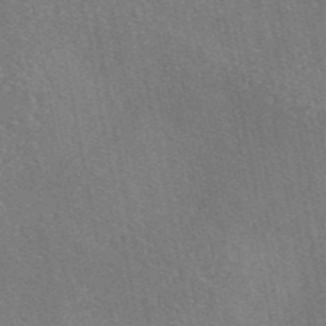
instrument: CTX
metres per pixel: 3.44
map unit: eAb
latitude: 45.9339
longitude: 113.1053
